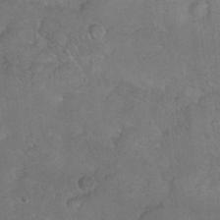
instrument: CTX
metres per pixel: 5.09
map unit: Nhu
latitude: 27.0081
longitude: -65.6694
